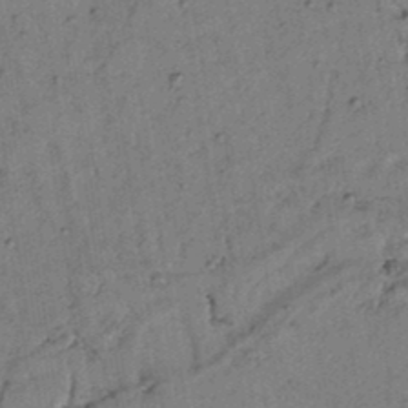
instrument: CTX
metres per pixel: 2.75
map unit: lAvf
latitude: 5.3671
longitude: 160.1228
